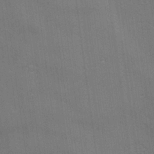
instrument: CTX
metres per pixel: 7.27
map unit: Nhu
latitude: 0.0255
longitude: -77.8961
